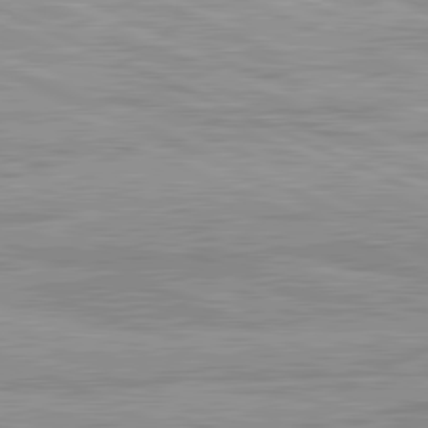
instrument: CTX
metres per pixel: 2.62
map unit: lApd
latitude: 81.7261
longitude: -167.7260
